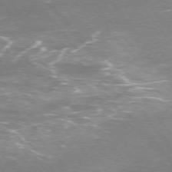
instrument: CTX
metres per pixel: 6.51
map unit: Ap
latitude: -75.6911
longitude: -74.4601
